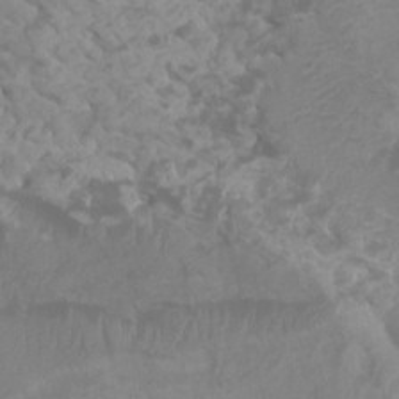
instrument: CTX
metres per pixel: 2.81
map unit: Htu
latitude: 2.2711
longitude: -21.1781
